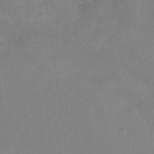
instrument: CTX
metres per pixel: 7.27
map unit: HNb
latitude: -32.8975
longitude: 63.5966
